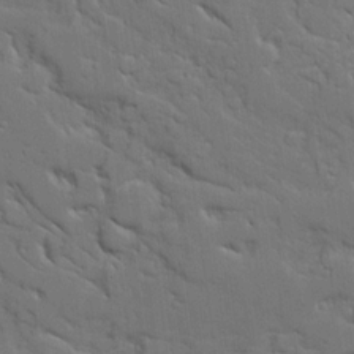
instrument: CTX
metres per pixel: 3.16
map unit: Ave
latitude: 18.6868
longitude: -128.6112
